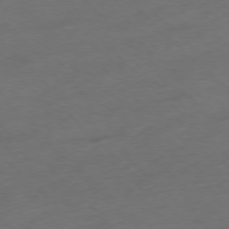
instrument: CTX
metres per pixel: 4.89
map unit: Ap
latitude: -77.2565
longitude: -64.6868
